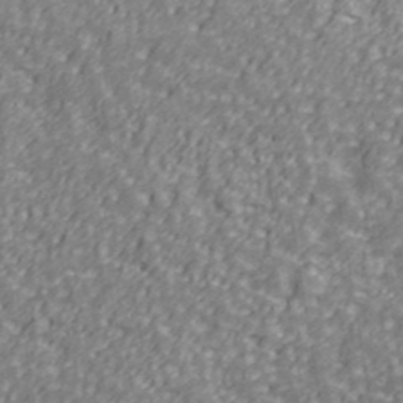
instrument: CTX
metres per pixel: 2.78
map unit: Ave
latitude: 41.2536
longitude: -113.1592
